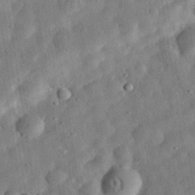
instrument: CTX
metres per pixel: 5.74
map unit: eHh
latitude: 32.7057
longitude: -75.3671
